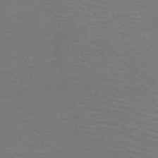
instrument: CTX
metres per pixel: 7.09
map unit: HNb
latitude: -48.9164
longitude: -46.4034
